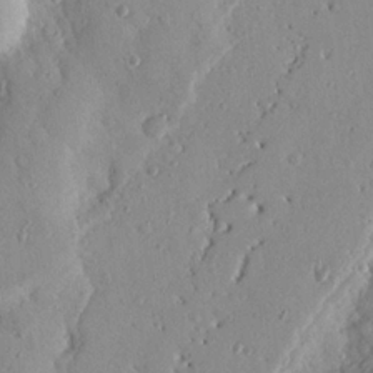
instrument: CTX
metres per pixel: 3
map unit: Nhu
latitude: 19.7260
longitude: -77.3481
